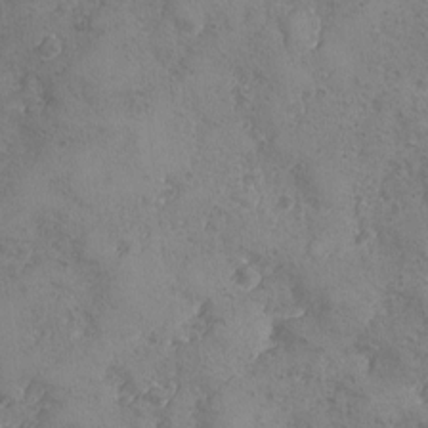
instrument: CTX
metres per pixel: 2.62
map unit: Ave
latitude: -8.2928
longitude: -118.2711
